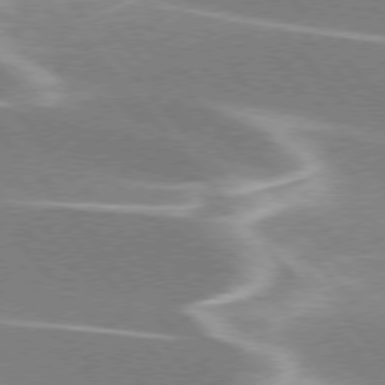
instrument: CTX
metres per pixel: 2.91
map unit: lApd
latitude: 76.0822
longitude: -63.1403
